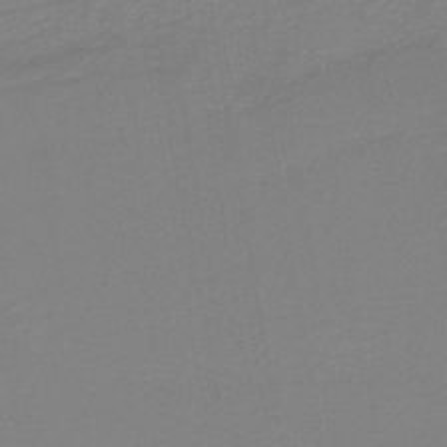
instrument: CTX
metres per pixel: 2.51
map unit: HNb
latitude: -40.3873
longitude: 51.1998
